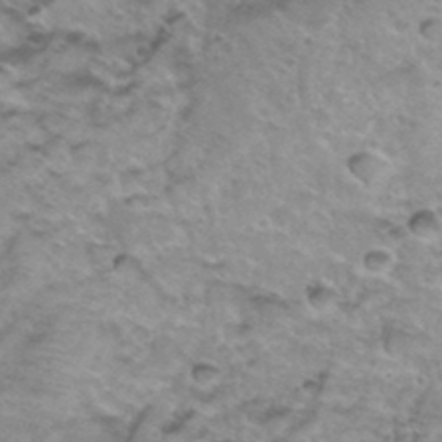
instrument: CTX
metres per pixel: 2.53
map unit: Hto
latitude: 38.6112
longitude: -42.3278
